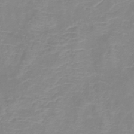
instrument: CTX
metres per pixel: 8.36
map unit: lHb
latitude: -40.4440
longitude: 76.5574
